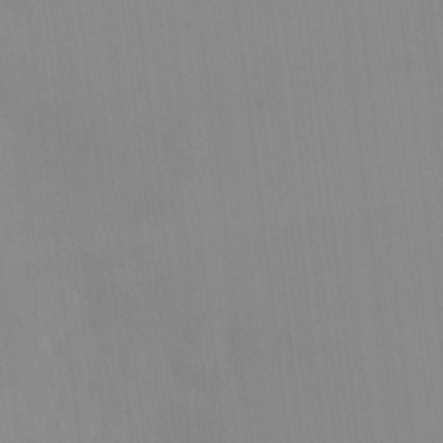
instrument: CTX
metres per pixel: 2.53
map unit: HNhu
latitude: 5.0458
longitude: 8.5574
